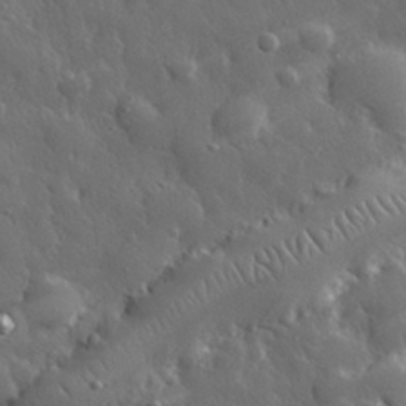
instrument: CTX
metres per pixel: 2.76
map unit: eHh
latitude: 30.3279
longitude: -78.6113
